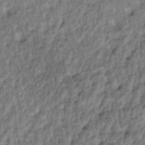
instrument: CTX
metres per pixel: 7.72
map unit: lAa
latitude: -5.4076
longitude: -125.4049
